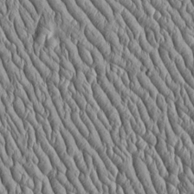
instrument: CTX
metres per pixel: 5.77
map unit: Htu
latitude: -4.2172
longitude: 157.2754
